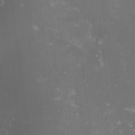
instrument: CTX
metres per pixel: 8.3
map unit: lHvf
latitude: -15.1809
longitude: -101.4427
